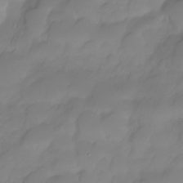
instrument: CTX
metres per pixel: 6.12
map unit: HNhu
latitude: -23.6155
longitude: 50.5385
